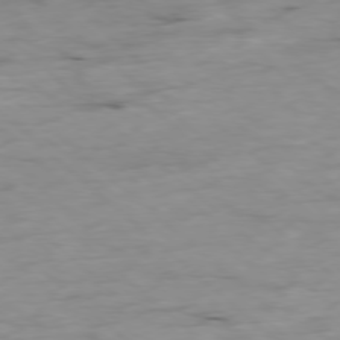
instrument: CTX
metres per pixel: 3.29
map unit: Ap
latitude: -78.1983
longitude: -88.9514
